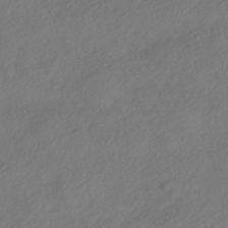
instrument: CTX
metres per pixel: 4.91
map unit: HNhu
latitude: -42.0661
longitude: 106.7086
